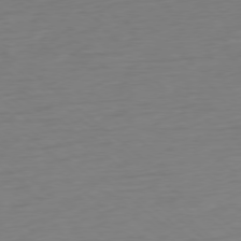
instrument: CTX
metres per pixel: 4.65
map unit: Ap
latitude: -78.1794
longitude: -76.7246
